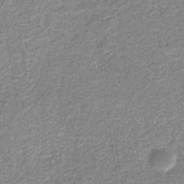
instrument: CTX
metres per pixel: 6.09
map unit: eHb
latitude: -31.8611
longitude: 72.8408
